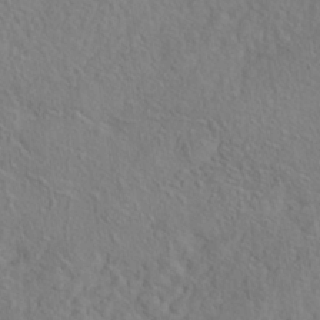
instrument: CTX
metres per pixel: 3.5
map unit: Nhe
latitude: -38.6330
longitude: 139.0109
